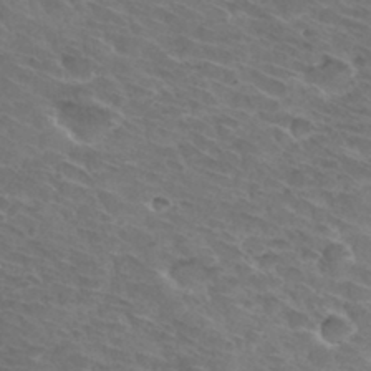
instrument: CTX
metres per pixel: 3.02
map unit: Hto
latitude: 32.7057
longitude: -45.9150
